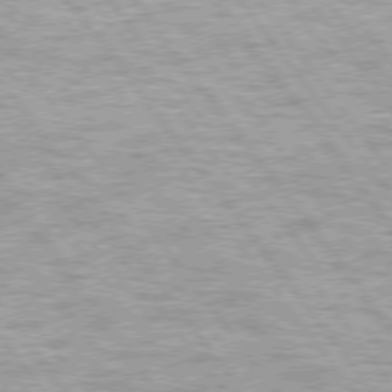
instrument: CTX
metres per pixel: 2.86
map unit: lApd
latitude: 74.7624
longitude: -48.6113
